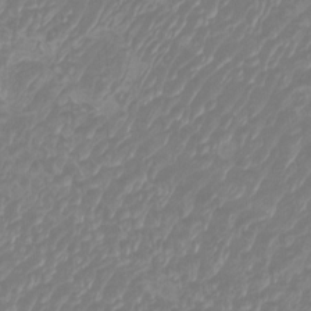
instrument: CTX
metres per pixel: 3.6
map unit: Htu
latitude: -5.8800
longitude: -74.6868
